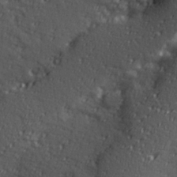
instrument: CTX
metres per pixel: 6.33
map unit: Hve
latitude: 24.3089
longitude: -96.6868
